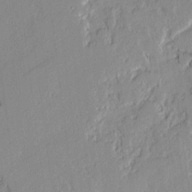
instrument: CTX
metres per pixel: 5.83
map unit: lAvf
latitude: -0.6519
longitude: -108.1955
